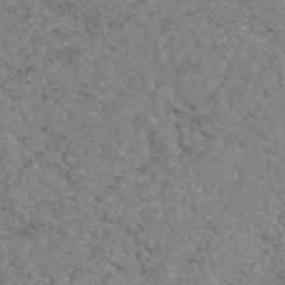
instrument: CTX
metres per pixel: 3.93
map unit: eAb
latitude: 46.4979
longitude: 115.6155
